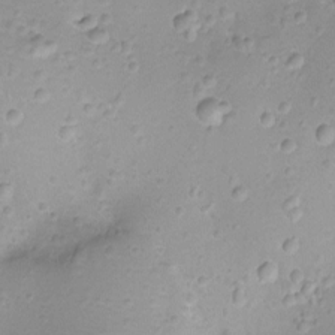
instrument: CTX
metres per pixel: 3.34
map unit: Ht
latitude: -8.0283
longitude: -21.2726
